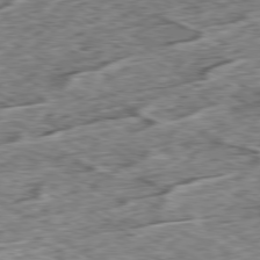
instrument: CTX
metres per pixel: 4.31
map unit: Ap
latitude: -79.6344
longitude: -84.4790
